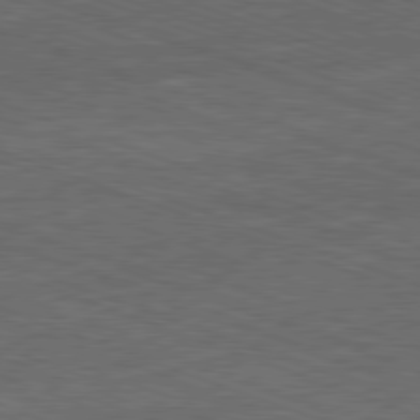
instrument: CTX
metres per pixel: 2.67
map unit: Ap
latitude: -81.4455
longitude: -72.9892
